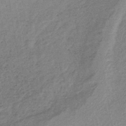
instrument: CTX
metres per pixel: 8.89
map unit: lHb
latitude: -40.4251
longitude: 71.2943
